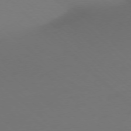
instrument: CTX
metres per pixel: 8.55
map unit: Ap
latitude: -76.6518
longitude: -79.3482
